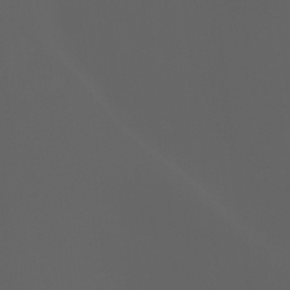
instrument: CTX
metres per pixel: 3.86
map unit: Ht
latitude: -3.5588
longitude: -60.9136
